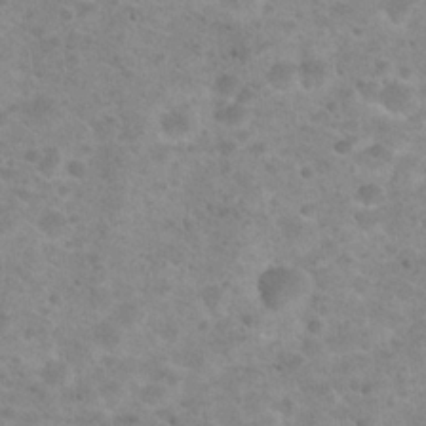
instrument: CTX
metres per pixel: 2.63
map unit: Hto
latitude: 24.1955
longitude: -49.6316
